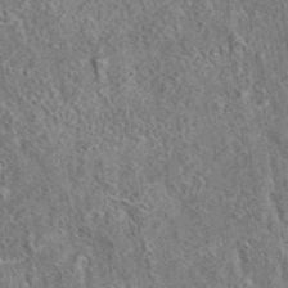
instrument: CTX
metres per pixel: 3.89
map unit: eAb
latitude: 35.5560
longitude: 114.6707
